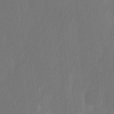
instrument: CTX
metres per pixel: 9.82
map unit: Ave
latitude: -0.7275
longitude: -113.2348
